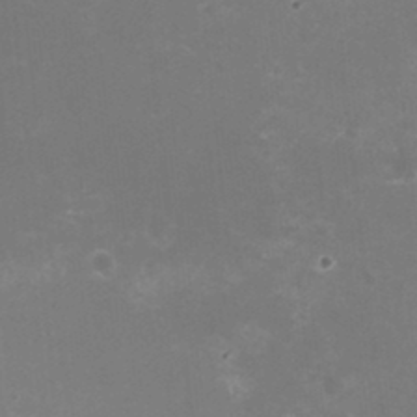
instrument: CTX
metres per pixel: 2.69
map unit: HNhu
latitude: -2.8219
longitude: -1.5560
